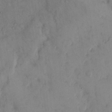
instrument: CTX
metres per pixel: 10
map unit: Hto
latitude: 11.4427
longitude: -61.1970
